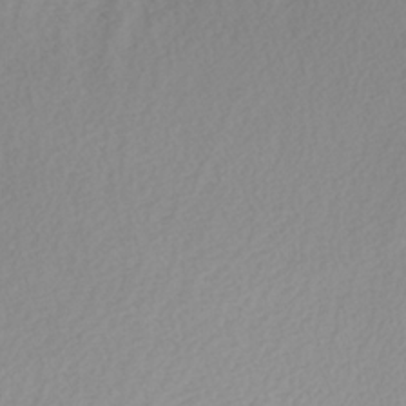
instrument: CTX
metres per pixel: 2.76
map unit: Nhu
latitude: -8.5196
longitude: -94.5924
